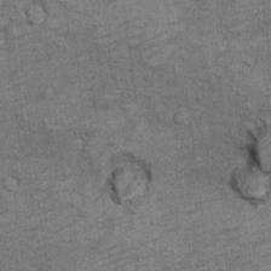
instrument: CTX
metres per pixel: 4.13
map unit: Hto
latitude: 9.2537
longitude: -36.3089
